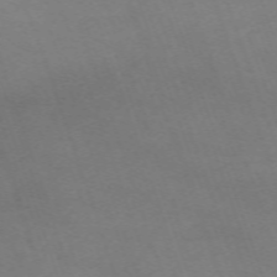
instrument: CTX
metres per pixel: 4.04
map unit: Nhu
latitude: -67.5399
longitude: 40.0283
